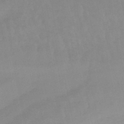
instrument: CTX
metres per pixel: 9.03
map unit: lHb
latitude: -48.2929
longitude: 76.8975
